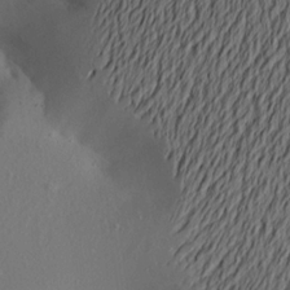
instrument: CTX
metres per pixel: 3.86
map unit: Aa
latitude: 20.3656
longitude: -145.8016
